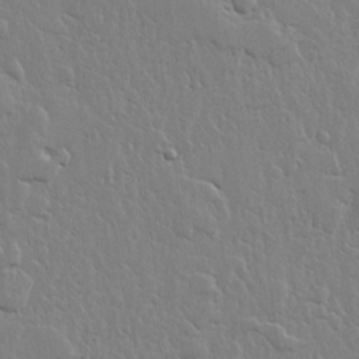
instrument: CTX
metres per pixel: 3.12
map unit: lHvf
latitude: 18.3278
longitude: -116.8002
